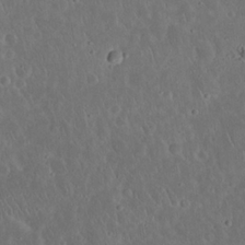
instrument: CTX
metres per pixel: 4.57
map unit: Nhu
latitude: 23.0458
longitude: -70.9325
